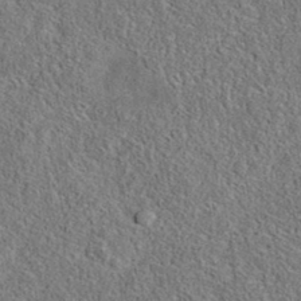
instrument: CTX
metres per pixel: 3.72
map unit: eAb
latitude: 36.1200
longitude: 112.4818
